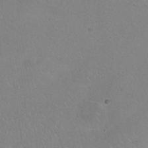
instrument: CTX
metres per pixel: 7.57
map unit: Nhu
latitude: 25.4048
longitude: -54.4790
